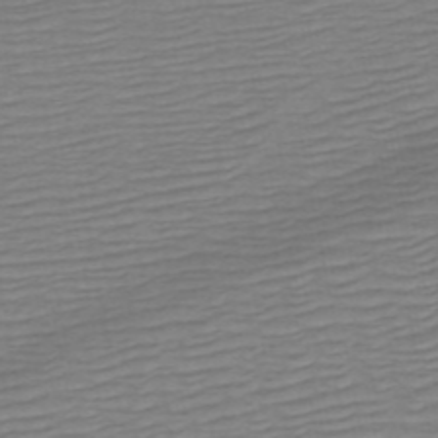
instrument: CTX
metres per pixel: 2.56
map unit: HNb
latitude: -53.9745
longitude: -44.1955
